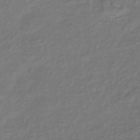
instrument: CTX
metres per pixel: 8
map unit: lHb
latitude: -38.8408
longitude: 72.1606
